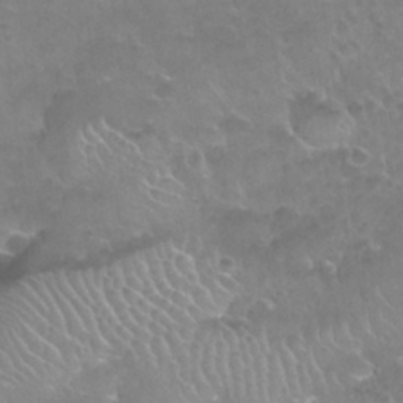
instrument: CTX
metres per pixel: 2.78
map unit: Nhu
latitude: 26.4223
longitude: -53.4238
